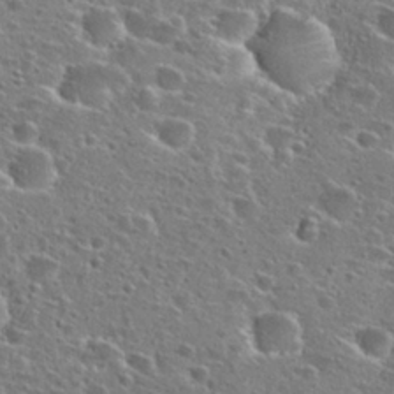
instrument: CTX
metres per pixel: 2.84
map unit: Hto
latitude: 26.0633
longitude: -47.0837
